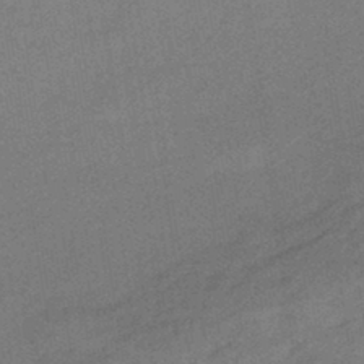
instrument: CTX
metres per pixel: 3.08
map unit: HNhu
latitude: -43.6721
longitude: 90.5763
